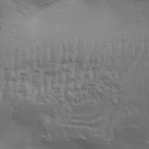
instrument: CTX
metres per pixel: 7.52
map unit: Aa
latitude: 33.5749
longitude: -135.9528
